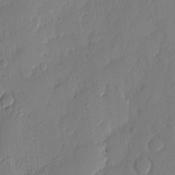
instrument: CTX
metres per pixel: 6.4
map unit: eHh
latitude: 3.6127
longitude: -76.3089
